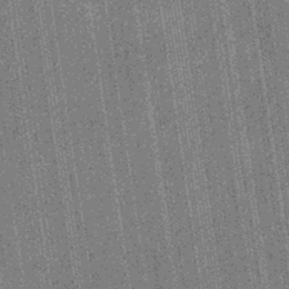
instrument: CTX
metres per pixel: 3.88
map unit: eHb
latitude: -40.2550
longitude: 82.4440
